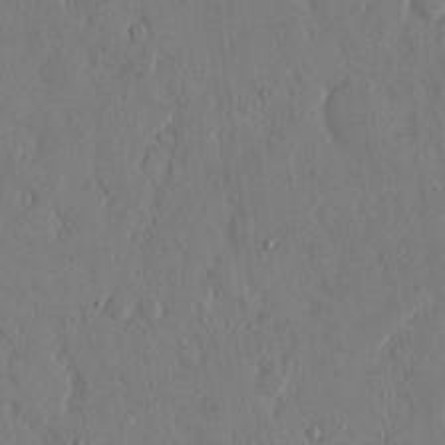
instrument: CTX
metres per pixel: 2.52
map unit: eHh
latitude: 14.0444
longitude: -70.2711
